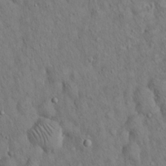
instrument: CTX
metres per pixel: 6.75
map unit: Hto
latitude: 15.4427
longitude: -58.2334
